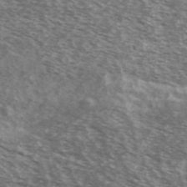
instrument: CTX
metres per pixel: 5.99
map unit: Ave
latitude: 39.9339
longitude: -109.2726
